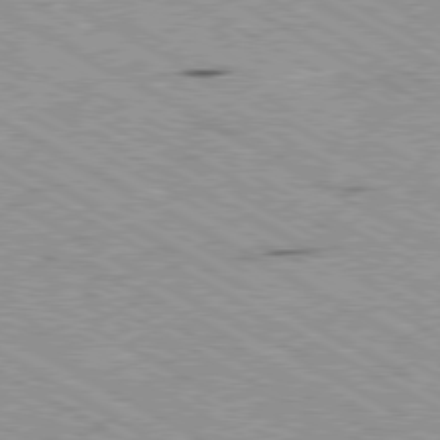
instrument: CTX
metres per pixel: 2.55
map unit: Ap
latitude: -80.4440
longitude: -53.4427
